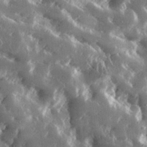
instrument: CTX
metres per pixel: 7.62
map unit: lHvf
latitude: 31.2726
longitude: -91.9528
